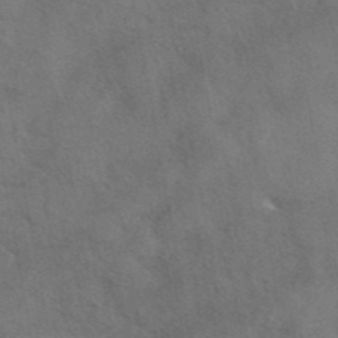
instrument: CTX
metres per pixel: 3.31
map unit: eAb
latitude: 42.2523
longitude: 107.7289
